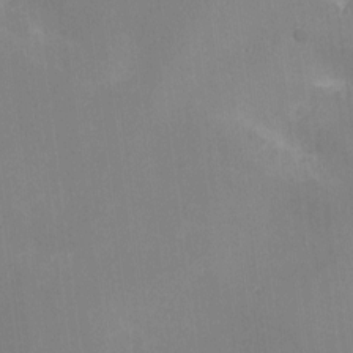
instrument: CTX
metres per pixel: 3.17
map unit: Nhu
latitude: -13.5777
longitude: -40.1388
